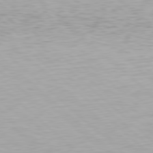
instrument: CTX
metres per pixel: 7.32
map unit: Hpe
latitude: 78.3279
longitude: -170.3089
